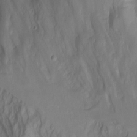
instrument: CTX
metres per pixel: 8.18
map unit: Nhu
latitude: -7.4076
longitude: -51.8205
